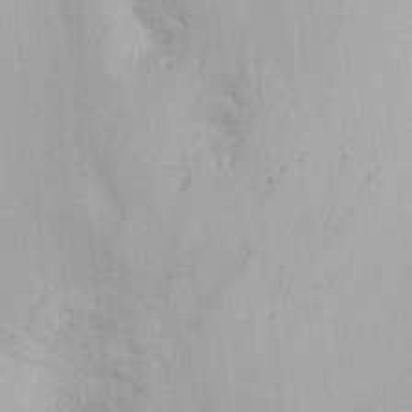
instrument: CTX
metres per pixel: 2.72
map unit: Nhu
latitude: -6.0283
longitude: -68.4979
